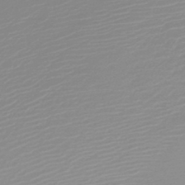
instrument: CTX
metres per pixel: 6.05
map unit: HNb
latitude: -44.7652
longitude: -44.1011
